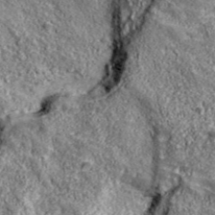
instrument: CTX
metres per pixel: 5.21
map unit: eHh
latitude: 43.3671
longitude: -89.5372
